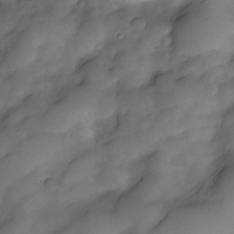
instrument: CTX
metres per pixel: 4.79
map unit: Nve
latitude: -27.6910
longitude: -148.6113
